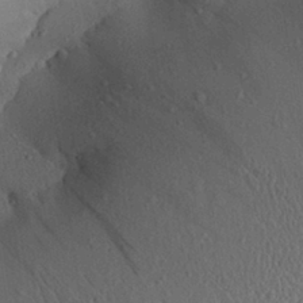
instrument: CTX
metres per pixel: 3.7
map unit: Aa
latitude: 28.8191
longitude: -136.0444
